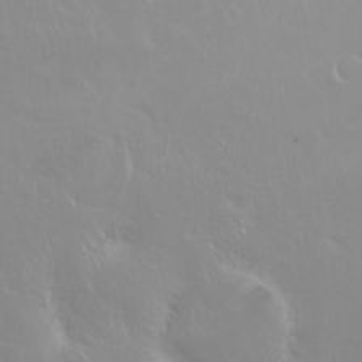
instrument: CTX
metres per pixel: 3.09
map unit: Ht
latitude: -2.3684
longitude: -60.8569
